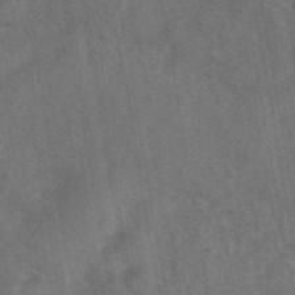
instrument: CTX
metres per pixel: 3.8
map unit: eAb
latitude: 43.1214
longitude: 107.4644
